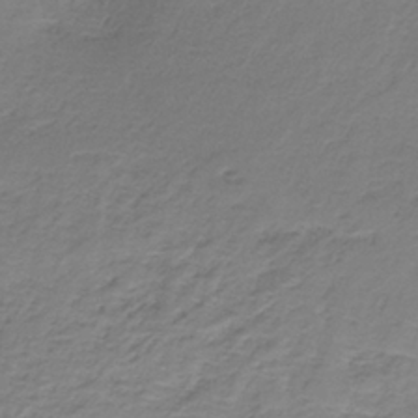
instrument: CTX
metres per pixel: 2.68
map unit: HNb
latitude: -33.8423
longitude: 56.1795
